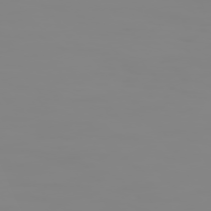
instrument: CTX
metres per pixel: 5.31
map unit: Hpe
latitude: 74.3656
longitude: -127.2537
